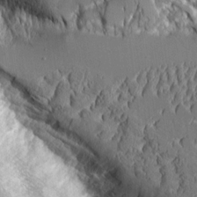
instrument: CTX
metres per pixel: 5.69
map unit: Aa
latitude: 9.0836
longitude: -129.6505
